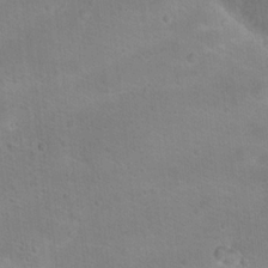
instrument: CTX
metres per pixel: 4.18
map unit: Hto
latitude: 17.1592
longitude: -39.0836
